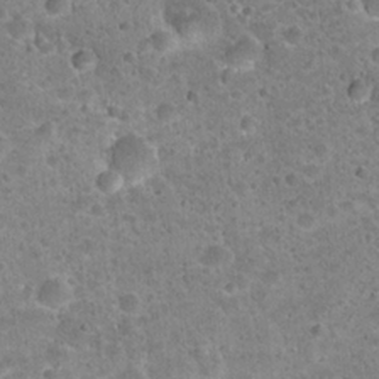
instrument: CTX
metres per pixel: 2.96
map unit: Hto
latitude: 22.1578
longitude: -49.4804
